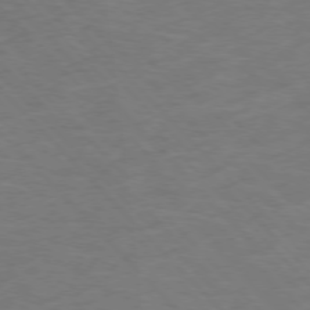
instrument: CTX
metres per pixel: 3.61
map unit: Ap
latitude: -77.6155
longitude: -83.5182
